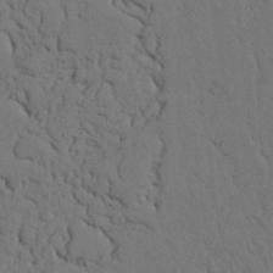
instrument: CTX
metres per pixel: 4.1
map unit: Nhu
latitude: 21.8961
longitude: -74.8002
